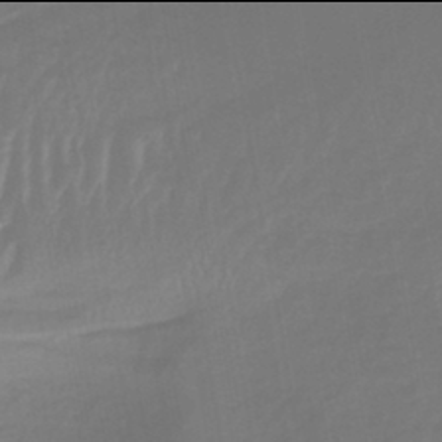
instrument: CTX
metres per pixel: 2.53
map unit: lHb
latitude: -42.0094
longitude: 59.4643
